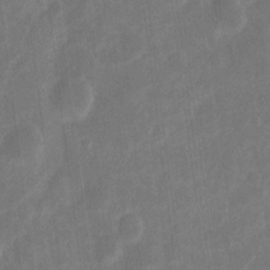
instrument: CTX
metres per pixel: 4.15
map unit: eHh
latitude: 7.3482
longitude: -70.3845
